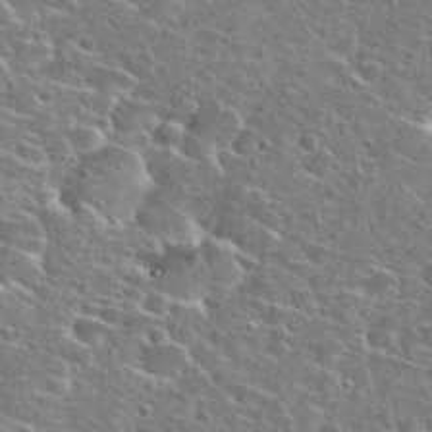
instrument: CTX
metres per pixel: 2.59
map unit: Hto
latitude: 26.2334
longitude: -47.8395
